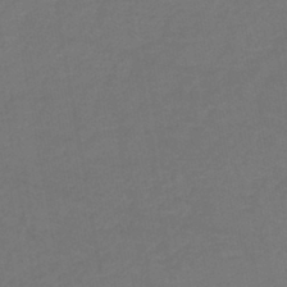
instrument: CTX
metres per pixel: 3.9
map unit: lHb
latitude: -43.1242
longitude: 73.9556
